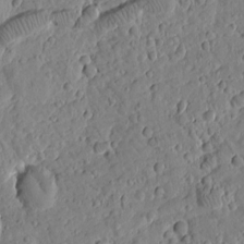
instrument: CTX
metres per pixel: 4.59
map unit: Htu
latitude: 1.7071
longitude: 177.8233
